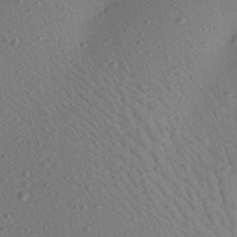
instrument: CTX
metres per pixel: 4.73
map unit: Aa
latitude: 22.4412
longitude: -139.2159
